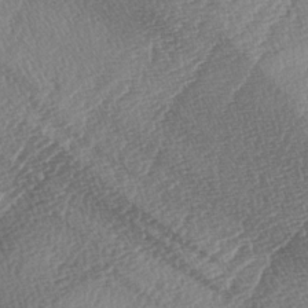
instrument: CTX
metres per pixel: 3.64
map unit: lAa
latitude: -3.2564
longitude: -129.0458
